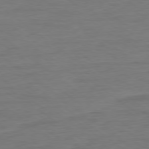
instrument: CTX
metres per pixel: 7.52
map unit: Ap
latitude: -79.0675
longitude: -89.0837
